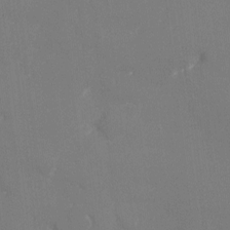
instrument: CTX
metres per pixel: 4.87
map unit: Ht
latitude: -5.9745
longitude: -25.3670
